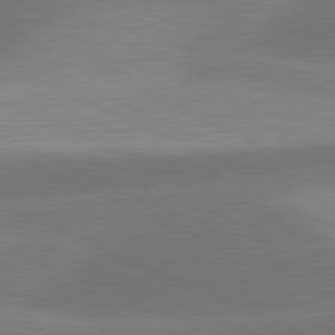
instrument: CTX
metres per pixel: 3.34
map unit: lApd
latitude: 81.1781
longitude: 125.5588
